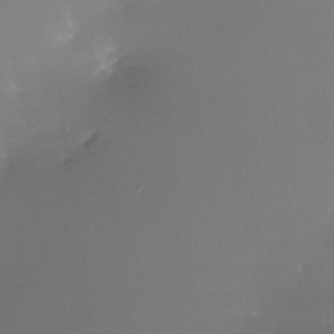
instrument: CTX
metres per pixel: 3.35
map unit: Nhe
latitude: -35.5588
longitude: -117.8017
